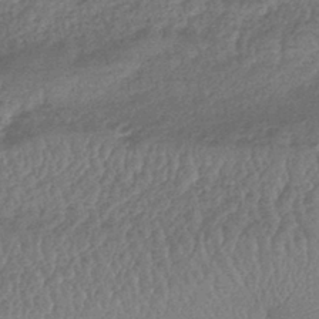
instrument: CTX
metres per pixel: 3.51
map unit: lHb
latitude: -42.4440
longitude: 80.9920
